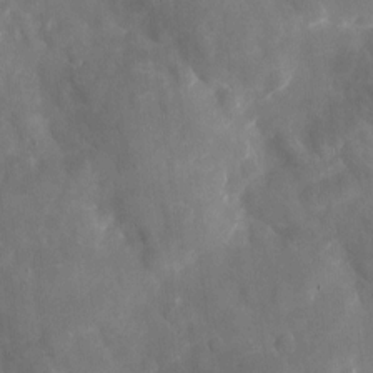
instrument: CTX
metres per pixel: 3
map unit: eHh
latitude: 5.2726
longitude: -70.0822
